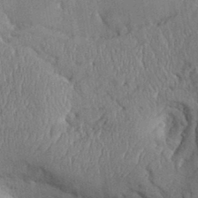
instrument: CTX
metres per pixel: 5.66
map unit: Aa
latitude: 31.5938
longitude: -144.5546
